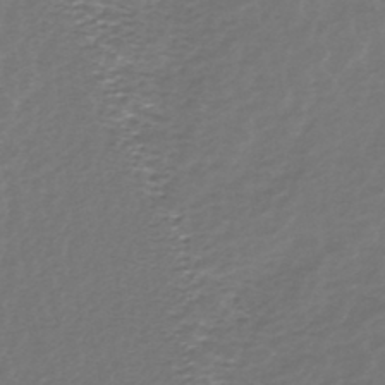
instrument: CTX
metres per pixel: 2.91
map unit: HNhu
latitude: -43.8044
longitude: 100.9163
